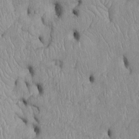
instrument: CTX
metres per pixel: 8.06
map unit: Htu
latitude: -5.8611
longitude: 156.1228
